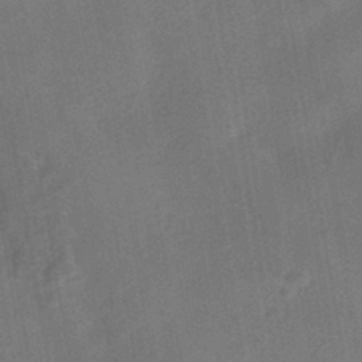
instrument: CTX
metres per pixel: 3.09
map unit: HNhu
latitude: -42.9730
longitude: 91.7667
